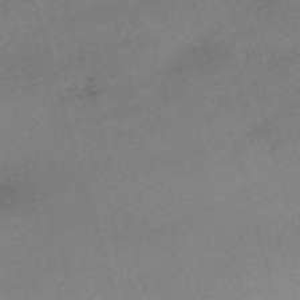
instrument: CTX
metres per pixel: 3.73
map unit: eHh
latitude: -61.6911
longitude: 53.4265
